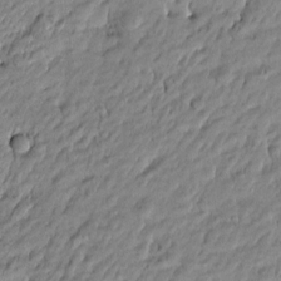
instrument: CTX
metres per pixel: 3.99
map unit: Htu
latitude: -5.1620
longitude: 177.1053
